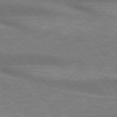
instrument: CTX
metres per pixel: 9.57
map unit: lApd
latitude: 73.9906
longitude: -51.2726
